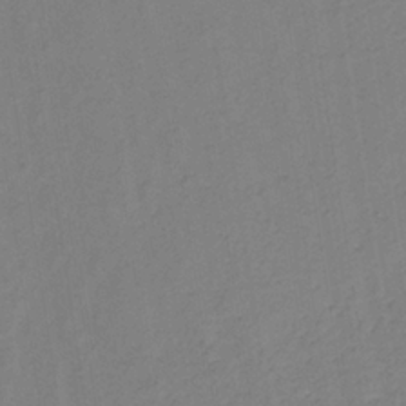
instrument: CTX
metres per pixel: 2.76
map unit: lHb
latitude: -35.7667
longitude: 72.0283
